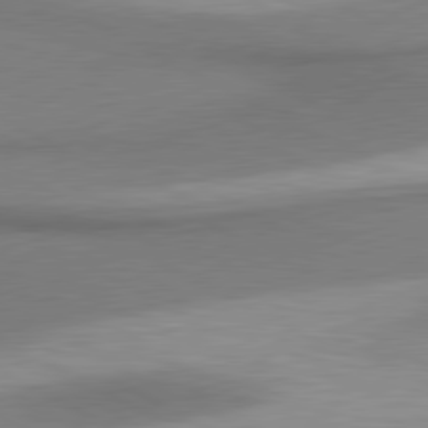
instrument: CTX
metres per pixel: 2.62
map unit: lApd
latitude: 80.6301
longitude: 162.5573
